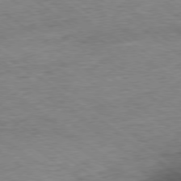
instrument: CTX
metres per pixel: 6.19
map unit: Ap
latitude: -79.1998
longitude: -49.5938
